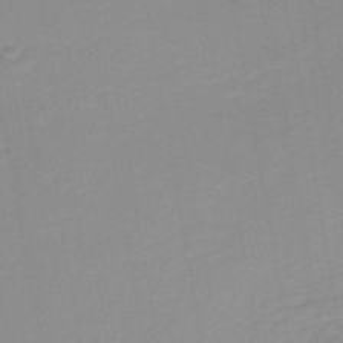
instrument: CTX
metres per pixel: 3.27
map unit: HNb
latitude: -48.9731
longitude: -44.9325
